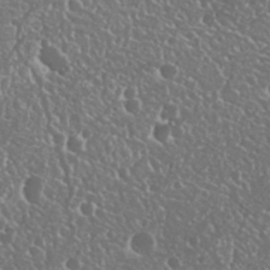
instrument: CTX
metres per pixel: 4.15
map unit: Nhu
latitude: 25.3292
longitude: -58.3467
